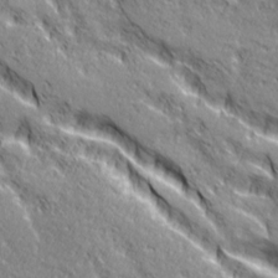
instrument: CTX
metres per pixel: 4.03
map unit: Ave
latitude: 20.8947
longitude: -135.5938
